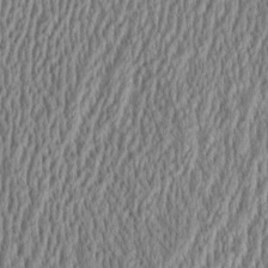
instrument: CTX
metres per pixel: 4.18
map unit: Aa
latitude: 8.9703
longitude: -130.6113
